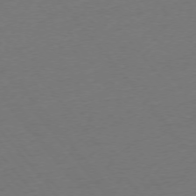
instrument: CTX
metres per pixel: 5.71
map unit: Ap
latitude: -75.4644
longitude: -93.7449
